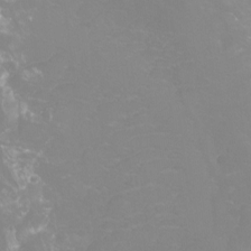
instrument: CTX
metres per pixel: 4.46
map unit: Htu
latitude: -12.5385
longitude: -70.8569
